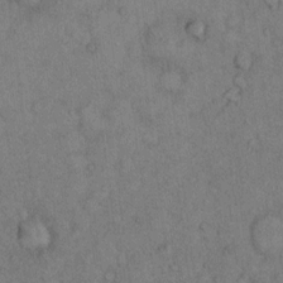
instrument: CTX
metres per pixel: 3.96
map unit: Hto
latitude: 11.3293
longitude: -59.6316
